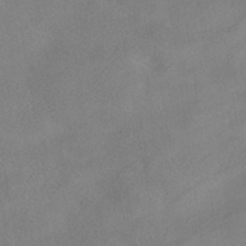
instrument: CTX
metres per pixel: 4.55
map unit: HNhu
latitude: -40.7652
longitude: 101.5021
